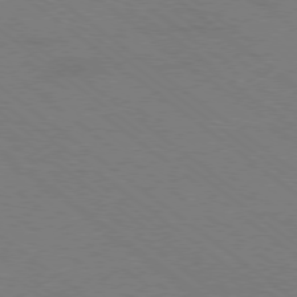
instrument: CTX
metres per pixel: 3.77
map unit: Ap
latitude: -78.9541
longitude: -64.5357
